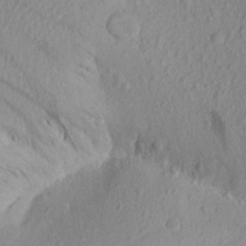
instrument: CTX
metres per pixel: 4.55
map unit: Aa
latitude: 17.2915
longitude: -144.6490
